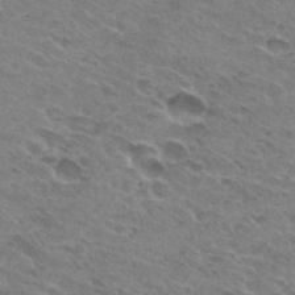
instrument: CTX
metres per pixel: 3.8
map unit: Hto
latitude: 31.2348
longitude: -45.4993
